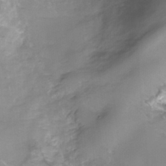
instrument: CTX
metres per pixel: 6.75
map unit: HNhu
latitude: -27.4265
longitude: 75.3699
